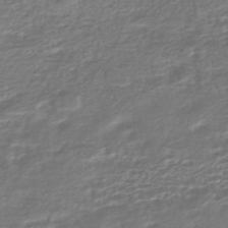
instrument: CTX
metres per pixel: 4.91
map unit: HNhu
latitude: -45.6911
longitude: 100.1227
